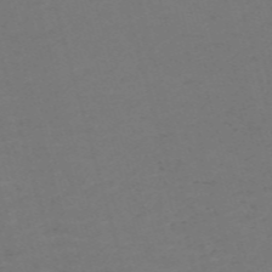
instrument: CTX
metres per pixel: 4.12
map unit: Nve
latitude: -58.8407
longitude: 58.5006
